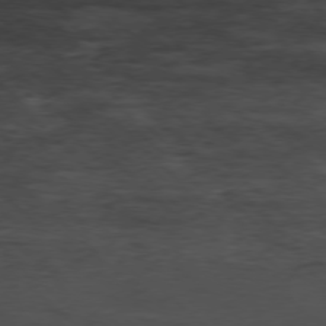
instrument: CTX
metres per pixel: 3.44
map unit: Ap
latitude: -78.3117
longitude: -61.0836
